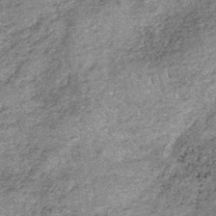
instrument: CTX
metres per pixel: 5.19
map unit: lHb
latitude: -36.6707
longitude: 66.8786
